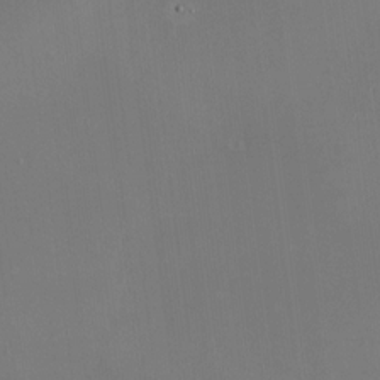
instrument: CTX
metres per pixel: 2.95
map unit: HNhu
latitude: 11.1592
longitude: 10.9542
